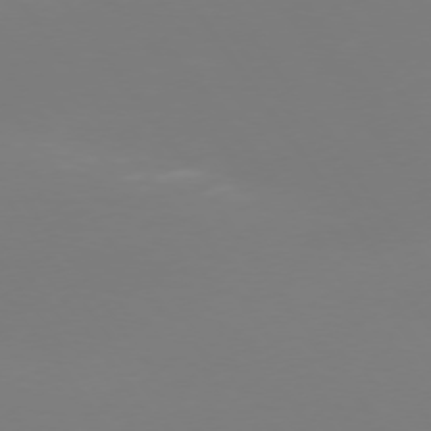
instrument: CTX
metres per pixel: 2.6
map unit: Hpe
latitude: 73.9717
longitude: -123.5749
